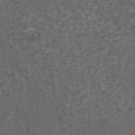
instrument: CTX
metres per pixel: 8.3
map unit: eAb
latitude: 43.8583
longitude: 105.6533
